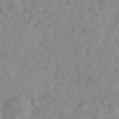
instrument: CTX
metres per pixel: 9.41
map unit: eHh
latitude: 16.1011
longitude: -63.7261
